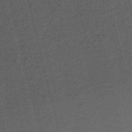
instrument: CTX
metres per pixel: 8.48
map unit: HNb
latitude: -55.3132
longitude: -42.8191
